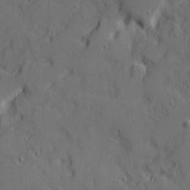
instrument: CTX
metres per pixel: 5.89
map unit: Ave
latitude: 11.8395
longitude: -101.5560
